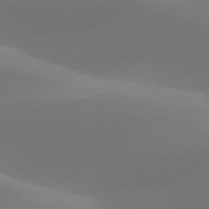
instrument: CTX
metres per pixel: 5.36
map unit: lApd
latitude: 78.1578
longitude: -50.4223
